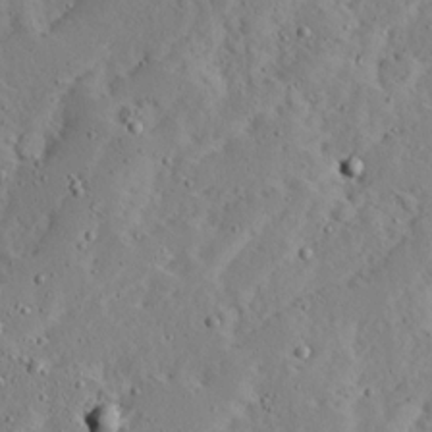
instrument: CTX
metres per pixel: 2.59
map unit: Ave
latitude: 13.3860
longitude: -136.3090
